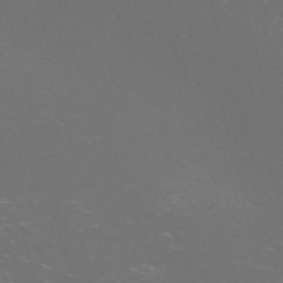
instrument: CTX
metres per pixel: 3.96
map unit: Nve
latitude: -57.5588
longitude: 52.5762
